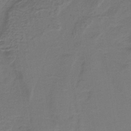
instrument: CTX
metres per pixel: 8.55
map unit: lHb
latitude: -38.6519
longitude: 57.9556
